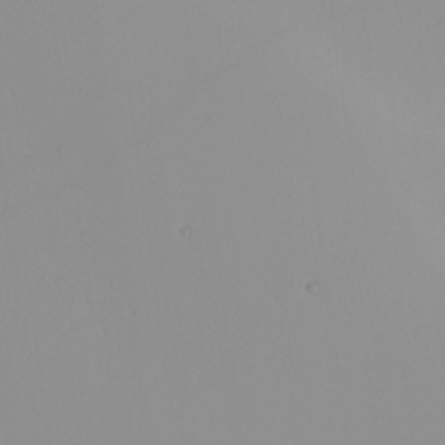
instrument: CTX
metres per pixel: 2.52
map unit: Nhu
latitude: -6.1417
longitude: -94.8947
